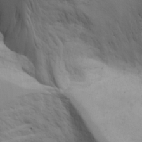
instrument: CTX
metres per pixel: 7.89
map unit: Ave
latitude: 23.1214
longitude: -132.8569
